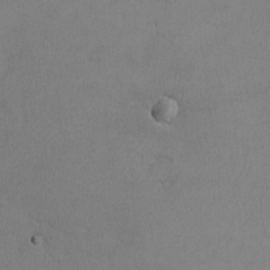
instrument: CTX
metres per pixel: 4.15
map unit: lHvf
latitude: -12.8408
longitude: -99.9339
